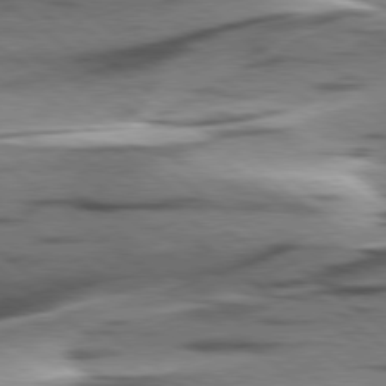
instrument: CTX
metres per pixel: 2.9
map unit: lApd
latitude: 78.5168
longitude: -50.8947
